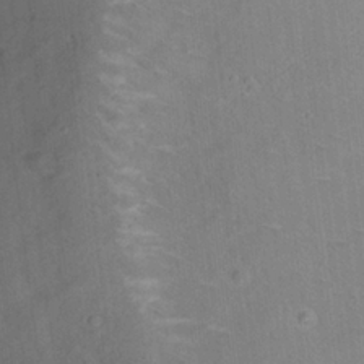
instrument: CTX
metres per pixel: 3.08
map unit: Hto
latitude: 17.6883
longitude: -39.0836
